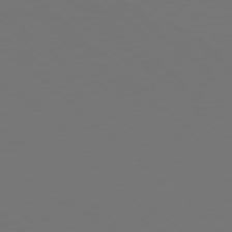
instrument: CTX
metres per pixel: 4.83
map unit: Hpe
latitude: 77.6505
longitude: -177.4426
